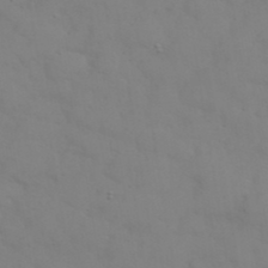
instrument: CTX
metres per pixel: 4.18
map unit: eHh
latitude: 38.2900
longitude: -67.3670
